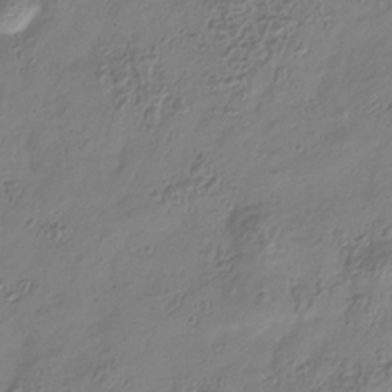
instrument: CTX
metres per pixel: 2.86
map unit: Hve
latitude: -34.4440
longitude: 89.0486
